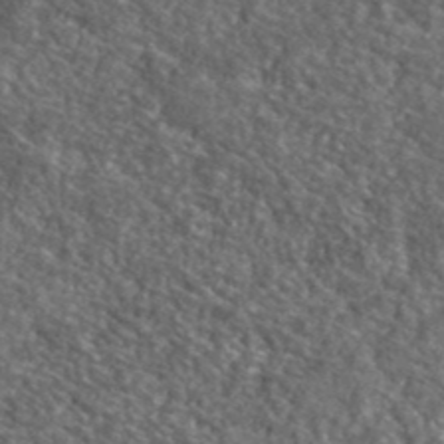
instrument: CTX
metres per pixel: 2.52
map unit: lHvf
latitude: 41.1781
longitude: -89.6127
